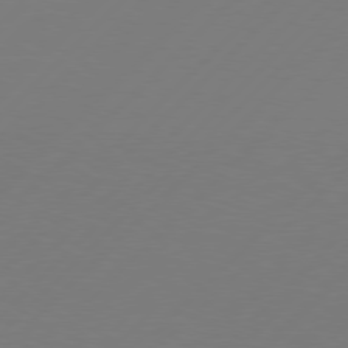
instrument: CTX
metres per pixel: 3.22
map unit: Hpe
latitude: 77.1025
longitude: -131.8017
